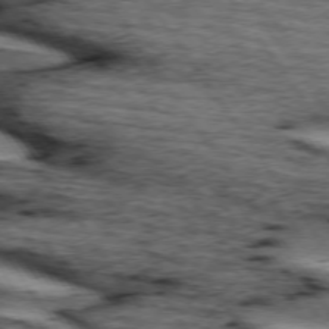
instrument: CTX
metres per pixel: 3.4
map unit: lApd
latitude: 74.3467
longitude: -73.5749
